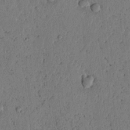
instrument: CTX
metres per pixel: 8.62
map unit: lAvf
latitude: 4.2145
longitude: 158.7085
